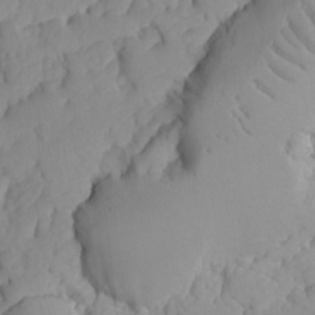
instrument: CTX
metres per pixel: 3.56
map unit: Ave
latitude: -8.2739
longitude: -116.8758
